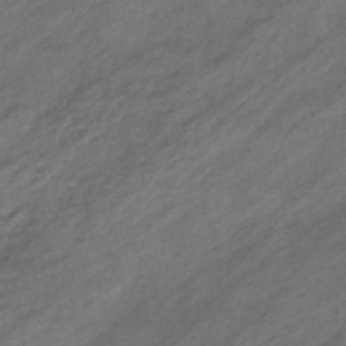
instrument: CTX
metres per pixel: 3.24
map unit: eHb
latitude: -43.3320
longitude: 85.7288
